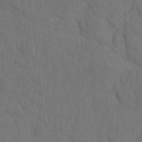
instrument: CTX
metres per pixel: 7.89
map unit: eHh
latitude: -1.9179
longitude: 16.4062
